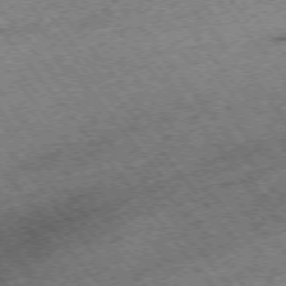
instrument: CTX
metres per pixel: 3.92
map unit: Hpe
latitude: -75.2754
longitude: -18.2522
